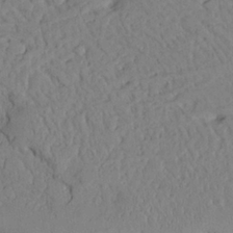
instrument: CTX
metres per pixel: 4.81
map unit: Ave
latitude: 24.1199
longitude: -132.8569
